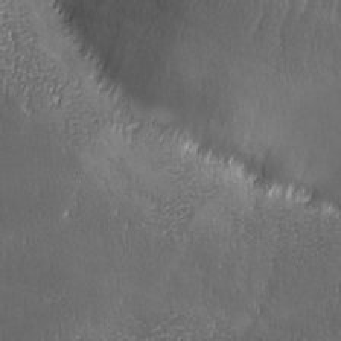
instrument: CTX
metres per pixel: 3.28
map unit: Ave
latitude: -6.7652
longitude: -121.2348
